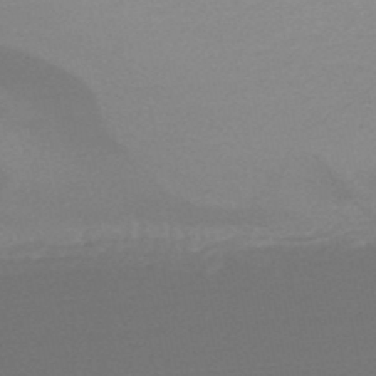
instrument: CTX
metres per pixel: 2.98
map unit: HNb
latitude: -48.9164
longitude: -47.6505
